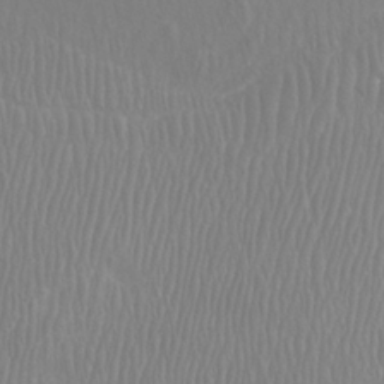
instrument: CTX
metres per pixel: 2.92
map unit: Htu
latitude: -8.5196
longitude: -75.1403
